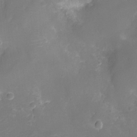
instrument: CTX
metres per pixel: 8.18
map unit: Ht
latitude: -11.3888
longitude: -23.0458
